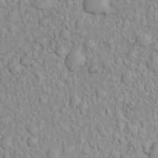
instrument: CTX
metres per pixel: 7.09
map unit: Htu
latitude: -6.1983
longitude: 156.0850
